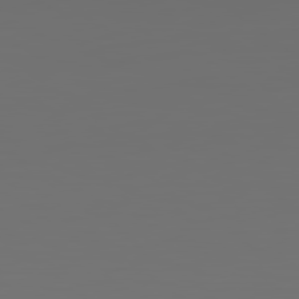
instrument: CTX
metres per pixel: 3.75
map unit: Hpe
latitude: 79.0081
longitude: -139.6316
